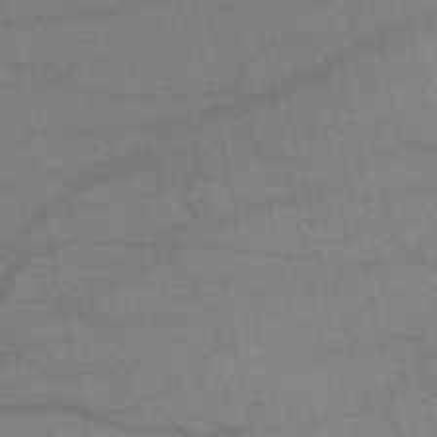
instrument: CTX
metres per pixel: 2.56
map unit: HNb
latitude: -53.2942
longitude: -46.4412
